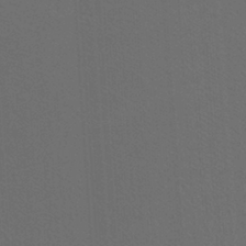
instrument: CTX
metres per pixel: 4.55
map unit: Htu
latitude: -11.4265
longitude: -72.0444
